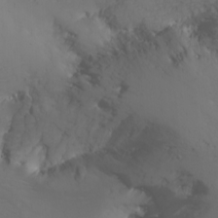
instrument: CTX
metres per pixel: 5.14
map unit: Nhu
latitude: -6.2928
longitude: -67.3103
